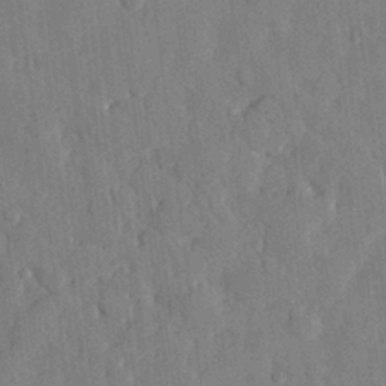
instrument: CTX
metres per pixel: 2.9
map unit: eHh
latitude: 28.5546
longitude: -76.7246
